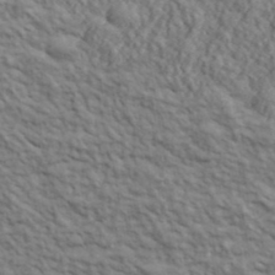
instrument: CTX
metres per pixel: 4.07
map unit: lHvf
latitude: 39.4804
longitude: -89.5372
